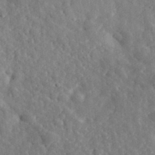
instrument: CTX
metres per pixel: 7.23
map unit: eHh
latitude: 32.6679
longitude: -77.8583
